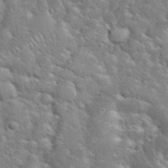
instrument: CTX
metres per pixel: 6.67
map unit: eHh
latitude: 36.3090
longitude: -61.8583
